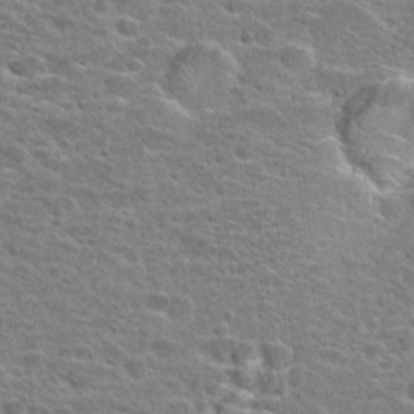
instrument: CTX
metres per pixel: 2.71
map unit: Hto
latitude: 24.4223
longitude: -47.7639
